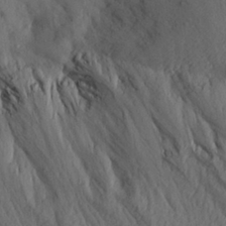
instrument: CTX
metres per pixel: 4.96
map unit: Aa
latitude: 27.8961
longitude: -145.2348
